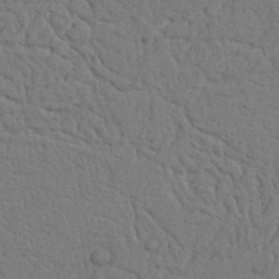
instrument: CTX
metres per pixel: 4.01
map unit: Nhu
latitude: 15.6883
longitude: -75.6316
